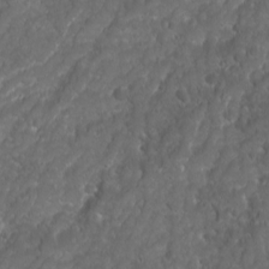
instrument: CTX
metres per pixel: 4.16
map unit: Ave
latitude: 16.1767
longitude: -133.2348
